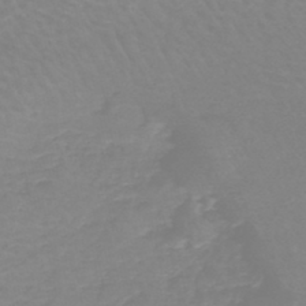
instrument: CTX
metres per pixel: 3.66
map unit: lHb
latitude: -44.2362
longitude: 54.0472
